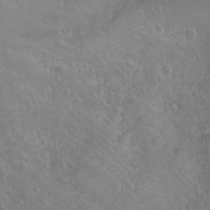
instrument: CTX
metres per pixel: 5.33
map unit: Nhu
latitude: -4.1605
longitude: -87.6316
